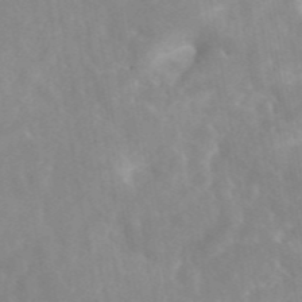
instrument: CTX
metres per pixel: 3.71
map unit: eAb
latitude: 45.3859
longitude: 126.4440
